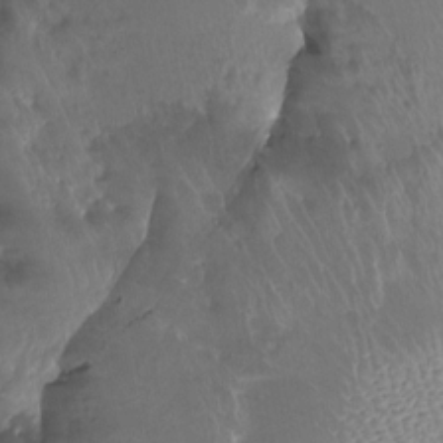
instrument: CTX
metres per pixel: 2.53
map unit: Ht
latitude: -1.7289
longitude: -16.9892
